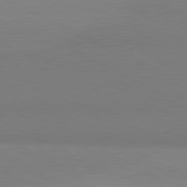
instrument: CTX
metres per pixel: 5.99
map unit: lApd
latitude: 81.5371
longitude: 159.0297
